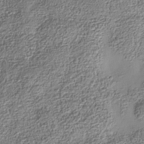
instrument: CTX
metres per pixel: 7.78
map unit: Nhe
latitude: -36.1983
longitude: -129.9528
